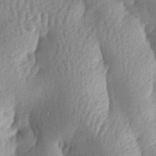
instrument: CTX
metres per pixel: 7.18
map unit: lAa
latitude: -6.6896
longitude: -127.1025
